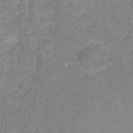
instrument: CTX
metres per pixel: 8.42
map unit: Hto
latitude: -11.3699
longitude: -40.1577
